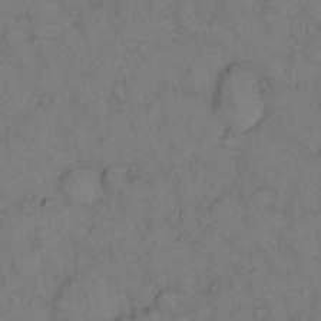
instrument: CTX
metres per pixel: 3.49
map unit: eHh
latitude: 12.5735
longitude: -63.1215
